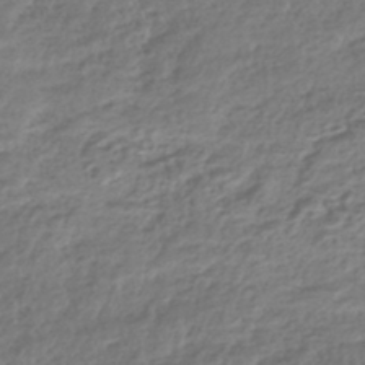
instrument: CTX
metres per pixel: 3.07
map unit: HNhu
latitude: -42.9163
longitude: 107.0676
